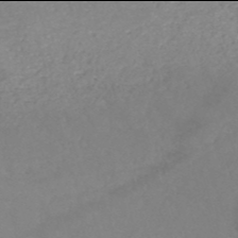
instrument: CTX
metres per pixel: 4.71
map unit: HNb
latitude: -50.0094
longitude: -46.5924
